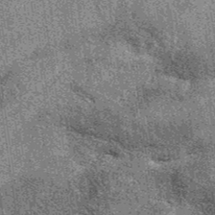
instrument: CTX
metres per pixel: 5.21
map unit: eAb
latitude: 37.6694
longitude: 107.6533
